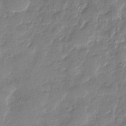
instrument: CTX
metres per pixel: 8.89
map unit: Nhu
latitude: -27.8044
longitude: -62.4034
